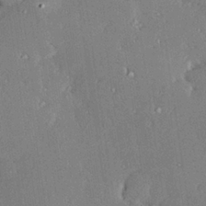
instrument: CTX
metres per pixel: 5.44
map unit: Hve
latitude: 28.0444
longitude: -93.8205
